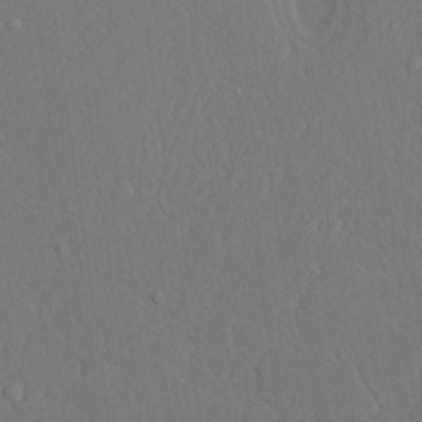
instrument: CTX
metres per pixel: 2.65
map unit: Aa
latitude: 26.1956
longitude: -137.1026
